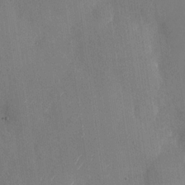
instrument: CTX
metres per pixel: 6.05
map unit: Nhu
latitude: -29.0487
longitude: -59.6505
